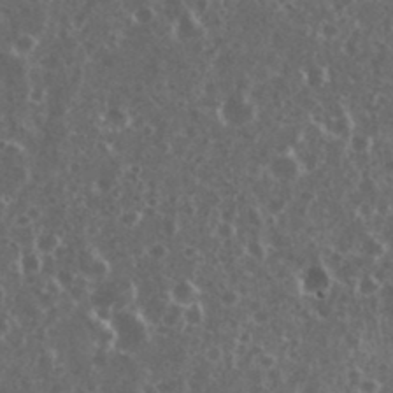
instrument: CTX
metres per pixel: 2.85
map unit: eHh
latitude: 35.0080
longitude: -59.5182
